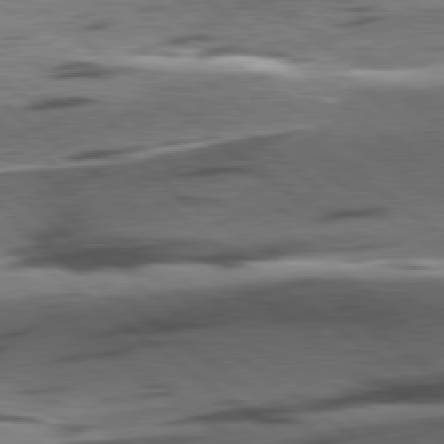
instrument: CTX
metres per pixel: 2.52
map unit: lApd
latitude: 79.1592
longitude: -50.8002
